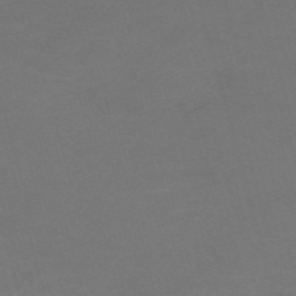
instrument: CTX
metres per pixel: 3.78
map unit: Nve
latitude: -59.0675
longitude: 58.4817
